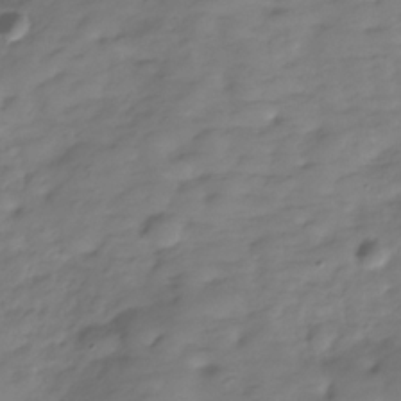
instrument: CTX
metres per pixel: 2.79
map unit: Hve
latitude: -29.8233
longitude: 90.9920
